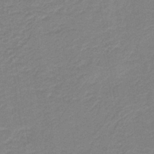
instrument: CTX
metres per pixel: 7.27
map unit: HNb
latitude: -40.6140
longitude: 50.8597
